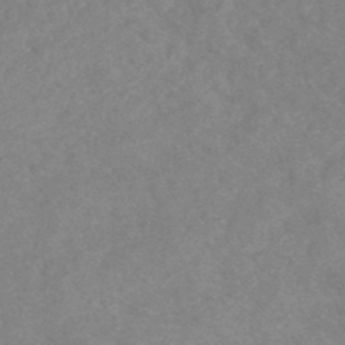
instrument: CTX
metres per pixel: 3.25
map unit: lHb
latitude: -40.5385
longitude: 74.6897
